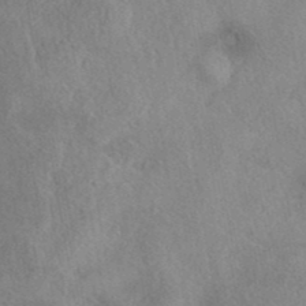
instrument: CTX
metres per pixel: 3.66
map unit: eAb
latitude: 40.1766
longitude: 108.5007
